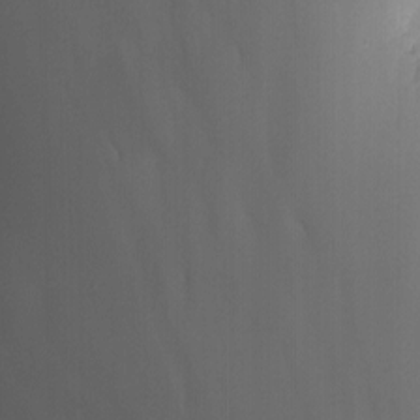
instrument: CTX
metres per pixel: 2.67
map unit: Nhu
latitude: -13.4455
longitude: -63.9906
